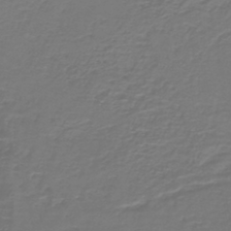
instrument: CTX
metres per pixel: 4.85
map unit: lHb
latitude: -42.2361
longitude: 57.1620
